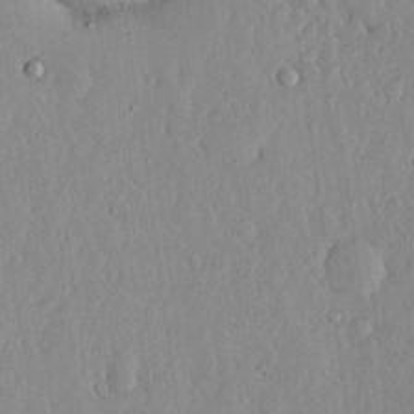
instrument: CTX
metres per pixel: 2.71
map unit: lHvf
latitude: 17.2915
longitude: -116.1767
